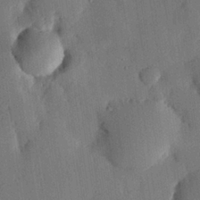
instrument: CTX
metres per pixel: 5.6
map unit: eHh
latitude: 26.6680
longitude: -82.3467
